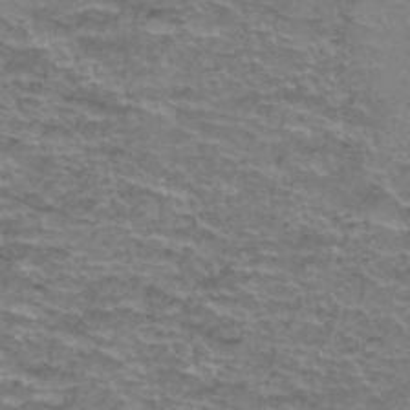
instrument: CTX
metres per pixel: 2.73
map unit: Hto
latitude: 37.6316
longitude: -42.8380
